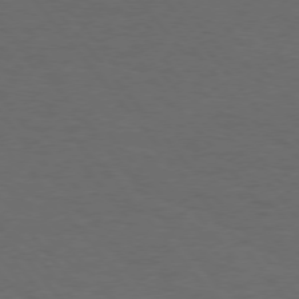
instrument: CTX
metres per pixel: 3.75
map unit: Hpe
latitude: 74.8758
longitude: -131.9717
